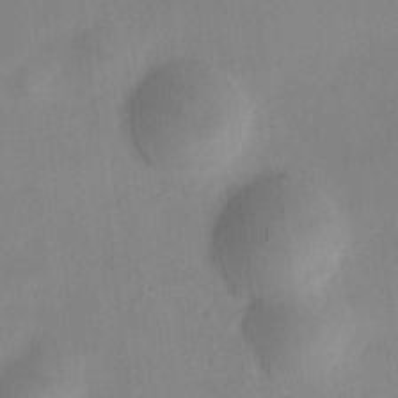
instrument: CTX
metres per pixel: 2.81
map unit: HNhu
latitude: 9.0270
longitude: 10.3306
